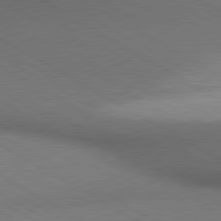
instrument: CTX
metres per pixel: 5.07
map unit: lApd
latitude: 80.5546
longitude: 136.0283
